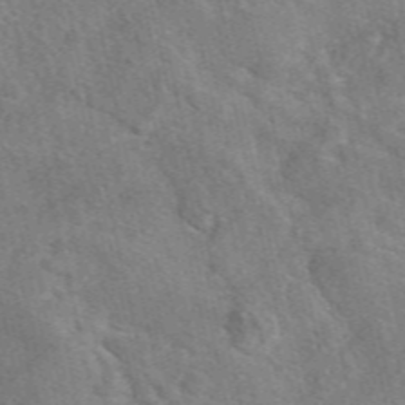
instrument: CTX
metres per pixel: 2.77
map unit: eAb
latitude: 49.0269
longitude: 121.7477
